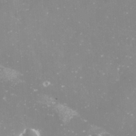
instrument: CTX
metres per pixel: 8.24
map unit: Nve
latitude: -17.9178
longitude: -59.2537
